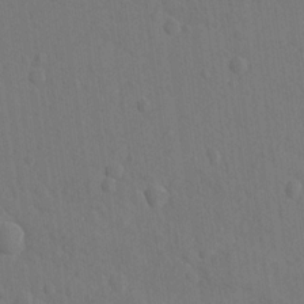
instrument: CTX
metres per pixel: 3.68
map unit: lAvf
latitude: -8.8219
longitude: -120.3279
